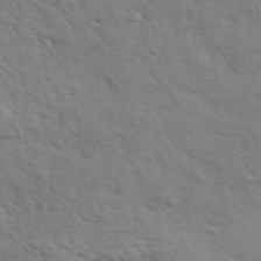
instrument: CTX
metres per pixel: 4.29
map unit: eHh
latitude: 36.4601
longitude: -138.9703
